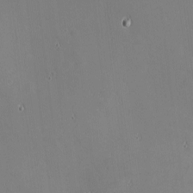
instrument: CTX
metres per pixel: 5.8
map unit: eHh
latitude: -2.7085
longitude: -81.5749
